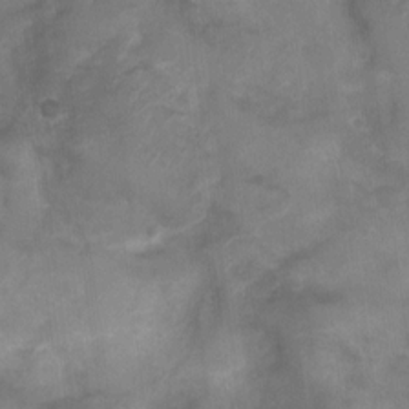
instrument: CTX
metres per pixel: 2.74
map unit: Nhu
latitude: 5.5938
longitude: -17.6505
